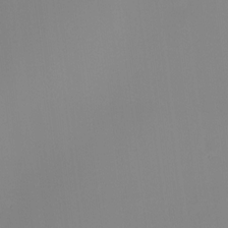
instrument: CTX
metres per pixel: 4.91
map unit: HNhu
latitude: 9.6316
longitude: 10.9164
